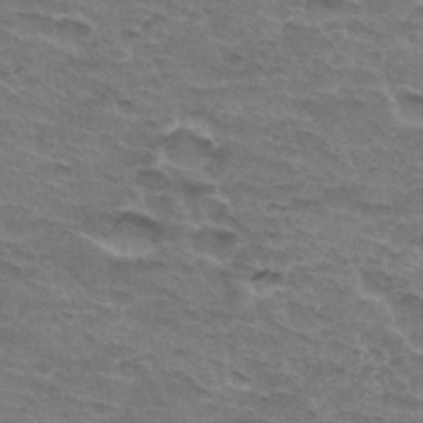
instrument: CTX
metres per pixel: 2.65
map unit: Hto
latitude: 32.8758
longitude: -47.2915
